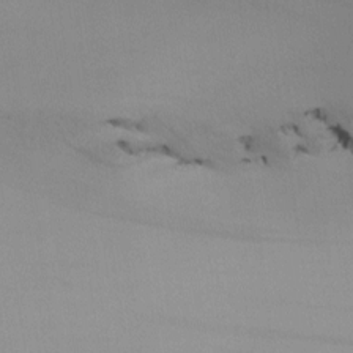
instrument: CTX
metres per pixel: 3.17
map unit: Nhu
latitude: -7.0108
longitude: -95.2537
